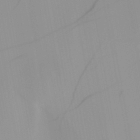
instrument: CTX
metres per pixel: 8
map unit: HNb
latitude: -45.1620
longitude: -43.7261
